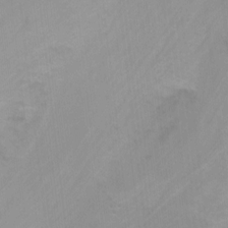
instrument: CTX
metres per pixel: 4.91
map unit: Nhu
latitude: -7.9556
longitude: -42.1956
